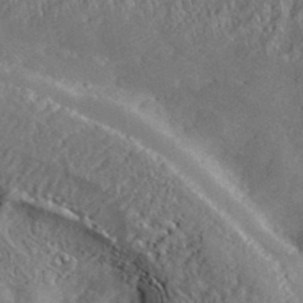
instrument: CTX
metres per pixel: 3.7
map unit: eHh
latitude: 36.3090
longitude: -132.9892
